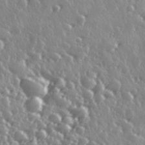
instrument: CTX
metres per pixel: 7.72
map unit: Hve
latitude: 27.4993
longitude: 147.0675
